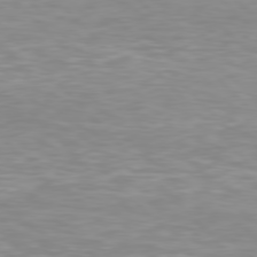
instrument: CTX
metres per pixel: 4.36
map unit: Hpe
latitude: 77.3292
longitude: -174.7246
